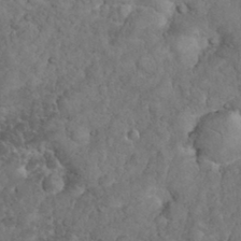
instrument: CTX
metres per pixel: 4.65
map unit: eHh
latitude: 32.8002
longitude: -64.5546
